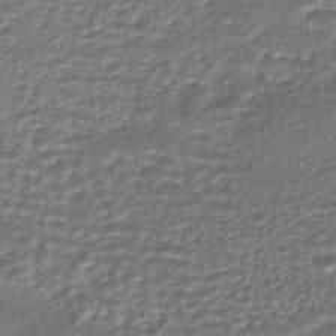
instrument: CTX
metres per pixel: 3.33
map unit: HNhu
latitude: -46.6707
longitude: 103.9178
